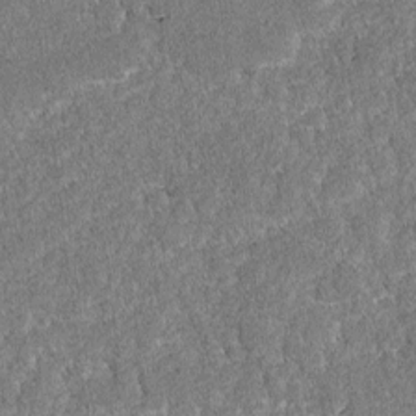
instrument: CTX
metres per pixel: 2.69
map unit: lAvf
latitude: -8.2739
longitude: -111.6316
